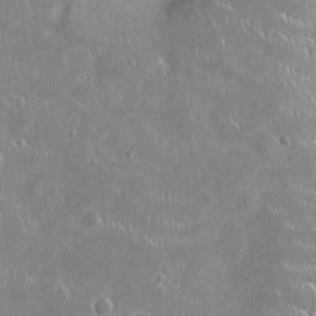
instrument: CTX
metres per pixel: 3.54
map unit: Ht
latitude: -4.3306
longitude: -15.3860
